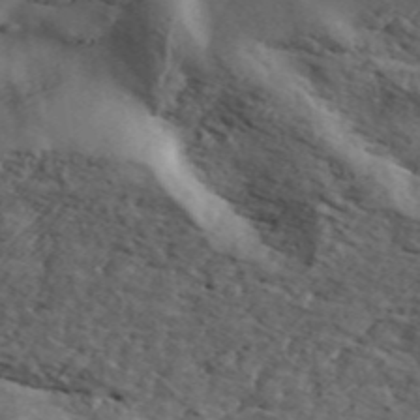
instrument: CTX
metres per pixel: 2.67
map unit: ANa
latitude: 49.4993
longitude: -81.5938
